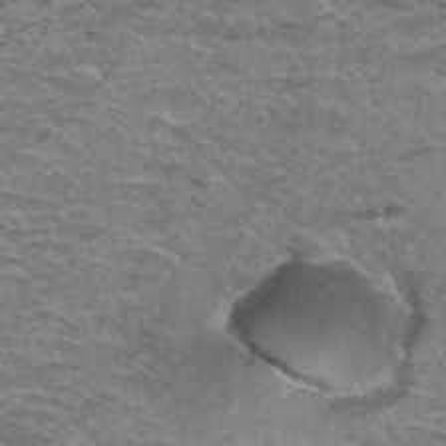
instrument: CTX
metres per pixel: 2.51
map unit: Hto
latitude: 36.8569
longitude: -42.8569
